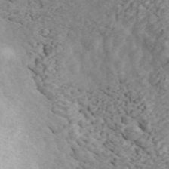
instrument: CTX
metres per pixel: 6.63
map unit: ANa
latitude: 45.5749
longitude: 23.1998
